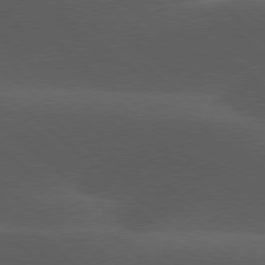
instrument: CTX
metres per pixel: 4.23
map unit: lApd
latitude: 77.8961
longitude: -55.4426
